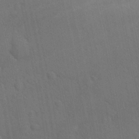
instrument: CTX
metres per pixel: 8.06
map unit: Ave
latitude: -8.2172
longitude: -120.4979
